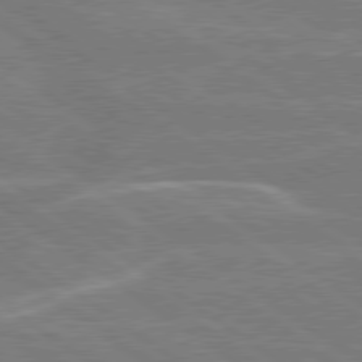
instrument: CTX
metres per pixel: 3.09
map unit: Hpe
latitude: 79.0459
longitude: -130.3090
